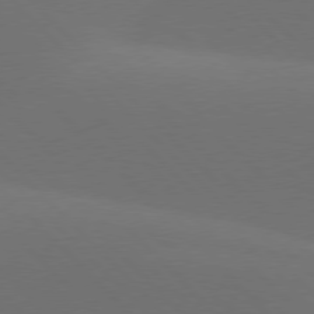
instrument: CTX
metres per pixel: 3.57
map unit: lApd
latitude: 77.6127
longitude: -52.4790
